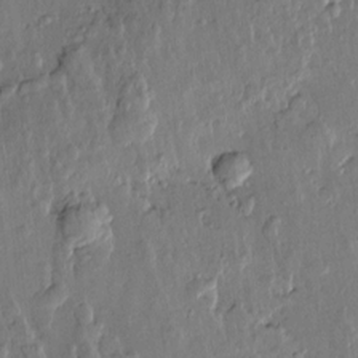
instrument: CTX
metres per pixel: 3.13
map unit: Htu
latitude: -0.2740
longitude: -176.6490
